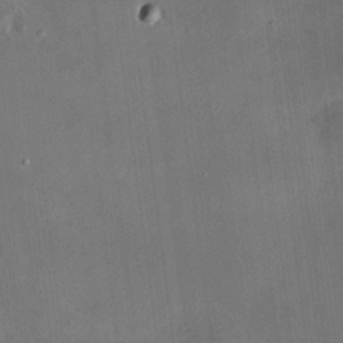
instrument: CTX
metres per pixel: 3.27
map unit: HNhu
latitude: 11.3671
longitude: 11.0109
